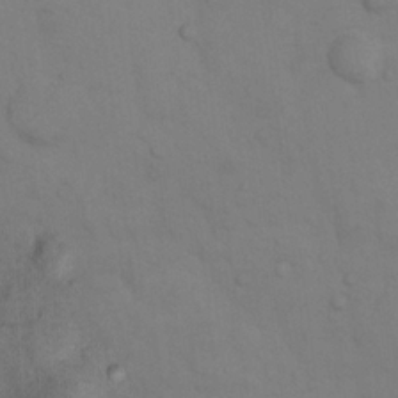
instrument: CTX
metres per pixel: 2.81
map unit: Nhu
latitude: 8.0822
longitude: -24.5167
